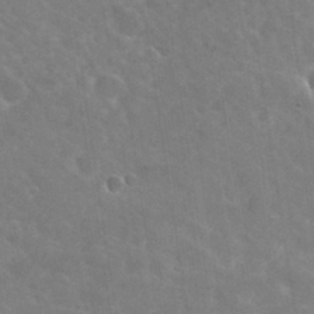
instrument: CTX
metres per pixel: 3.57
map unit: Hto
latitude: 30.7625
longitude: -45.4993
